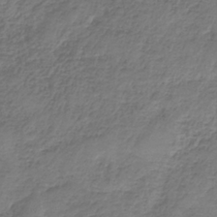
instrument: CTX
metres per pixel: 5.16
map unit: HNb
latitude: -34.6141
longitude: 56.3306
